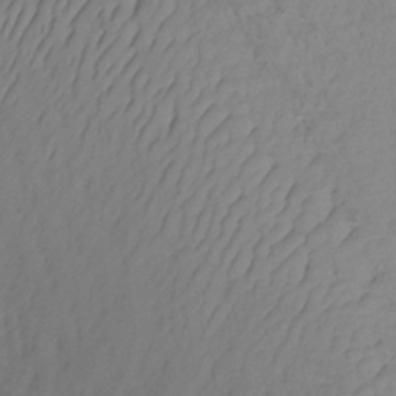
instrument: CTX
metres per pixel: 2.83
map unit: lHb
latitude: -33.5399
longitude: 67.6722
